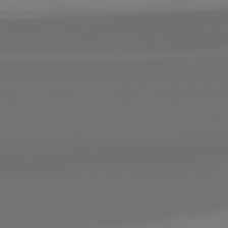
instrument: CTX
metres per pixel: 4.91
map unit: lApd
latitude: 82.6112
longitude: 166.3495
